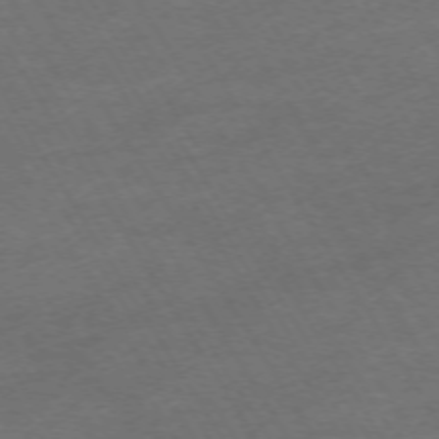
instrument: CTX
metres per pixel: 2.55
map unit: Hpe
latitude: -72.6707
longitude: 9.6911
